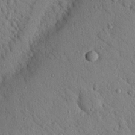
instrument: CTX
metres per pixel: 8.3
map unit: Nhu
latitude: 22.4790
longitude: -76.2522
